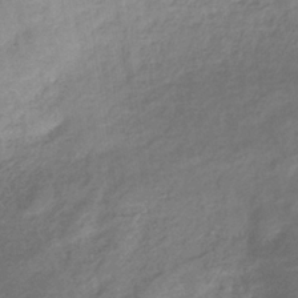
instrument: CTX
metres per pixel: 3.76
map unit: eHb
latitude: -37.3509
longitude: 81.2376
